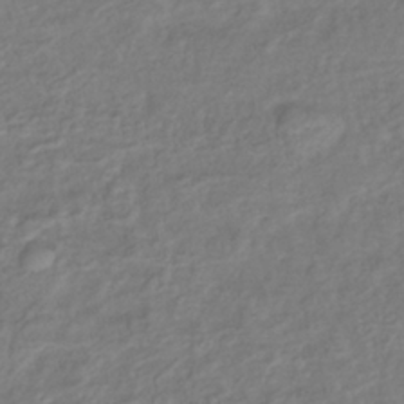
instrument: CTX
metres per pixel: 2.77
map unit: lHb
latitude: -37.6721
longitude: 70.0850
